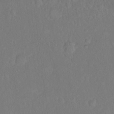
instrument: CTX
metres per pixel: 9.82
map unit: eHh
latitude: 18.0633
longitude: -64.9514
